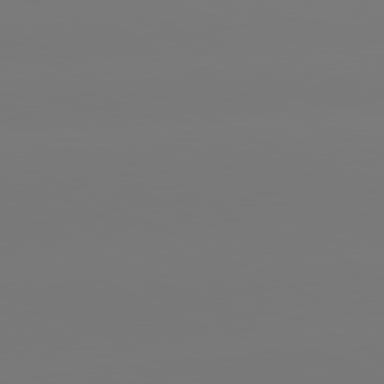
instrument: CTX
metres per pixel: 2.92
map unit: lApd
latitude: 81.0458
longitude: -149.1592
